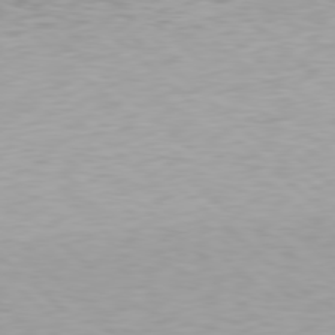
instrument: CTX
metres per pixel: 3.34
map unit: Hpe
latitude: 78.3845
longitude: -170.3845
